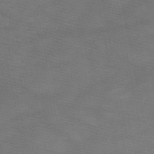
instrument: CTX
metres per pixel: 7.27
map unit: HNb
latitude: -49.4077
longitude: -41.1781
